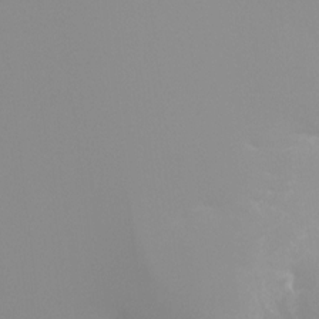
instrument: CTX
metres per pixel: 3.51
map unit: Hto
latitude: -8.5763
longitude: -51.6882
